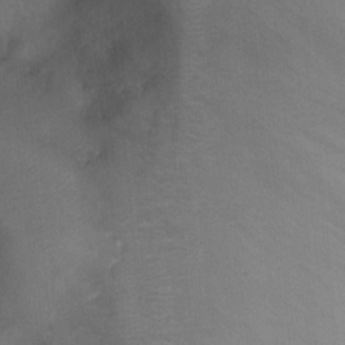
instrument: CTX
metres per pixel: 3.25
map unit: Ht
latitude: -2.0661
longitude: -32.8191
